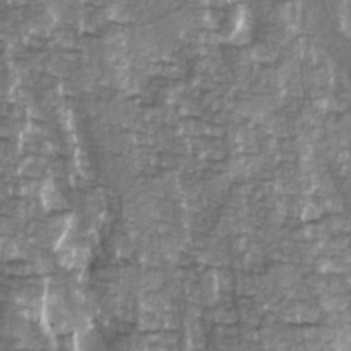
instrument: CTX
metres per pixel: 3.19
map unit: Ave
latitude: 15.0459
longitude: -132.5357
